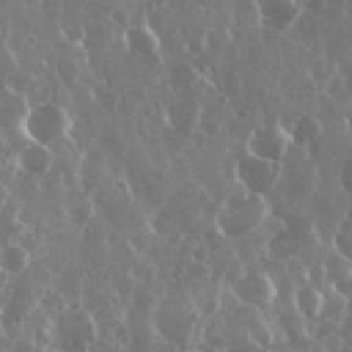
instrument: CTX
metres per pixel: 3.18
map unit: eHh
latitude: 34.5356
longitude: -58.5924
